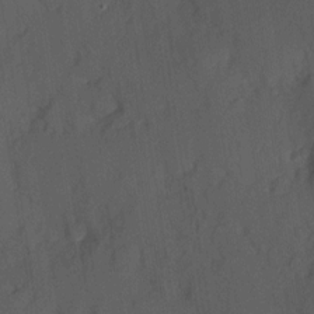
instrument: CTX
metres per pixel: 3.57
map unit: Hve
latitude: 12.9136
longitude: -89.7639
